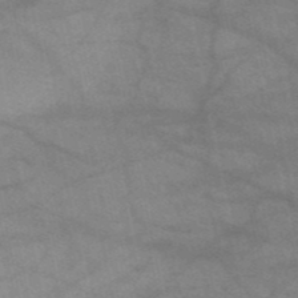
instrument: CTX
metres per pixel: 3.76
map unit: HNb
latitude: -52.5384
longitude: -42.9892
